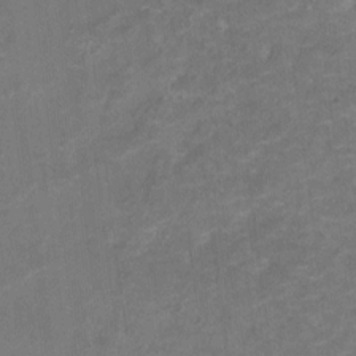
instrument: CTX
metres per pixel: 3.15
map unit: Ht
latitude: -6.6329
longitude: -25.8772
